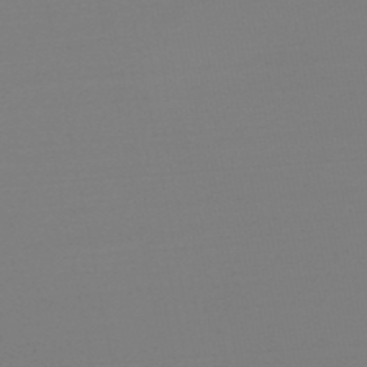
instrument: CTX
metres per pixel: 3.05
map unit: HNb
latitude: -49.8234
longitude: -43.0647
